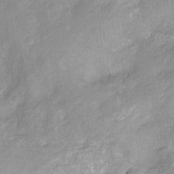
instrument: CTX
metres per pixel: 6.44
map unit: Hto
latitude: -13.3510
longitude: -40.6112
